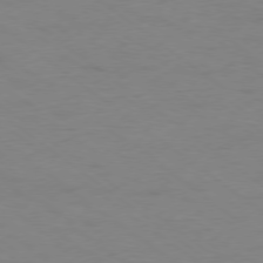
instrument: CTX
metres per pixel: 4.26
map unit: Ap
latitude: -78.4062
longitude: -75.0647
